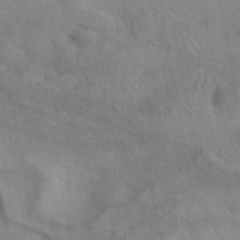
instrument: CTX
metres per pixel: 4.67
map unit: eAb
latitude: 40.5356
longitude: 108.3117
